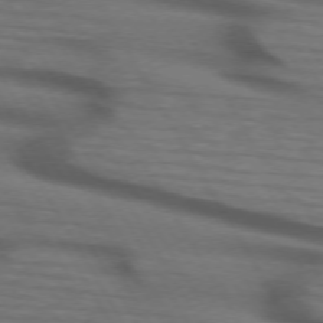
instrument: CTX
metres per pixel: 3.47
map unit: lApd
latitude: 73.2726
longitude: -73.4994
